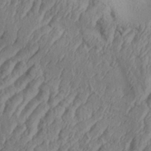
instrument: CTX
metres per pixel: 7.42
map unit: Aa
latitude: 33.8016
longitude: -136.4034
